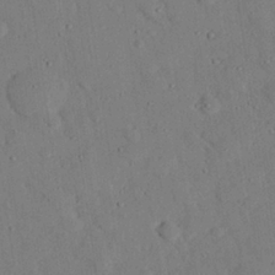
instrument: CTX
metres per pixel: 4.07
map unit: eHh
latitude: 26.5546
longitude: -80.1011
